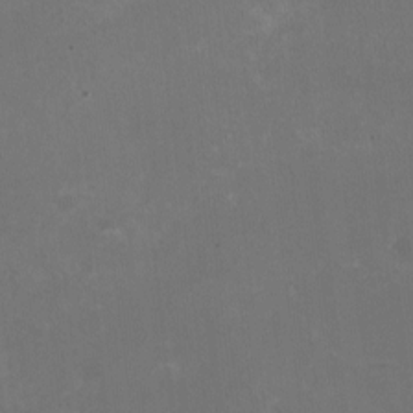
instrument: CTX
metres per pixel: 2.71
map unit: HNhu
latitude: -2.8407
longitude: -3.8583
